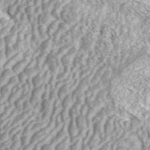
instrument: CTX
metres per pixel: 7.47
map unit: ANa
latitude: 43.6694
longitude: 36.9163
